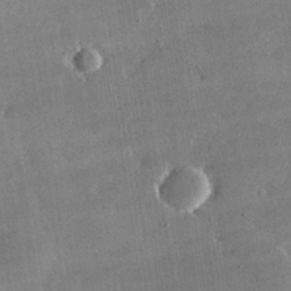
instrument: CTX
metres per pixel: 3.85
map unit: lHvf
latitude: 32.1956
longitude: -91.9150
